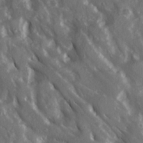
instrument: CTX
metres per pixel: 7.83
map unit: Ave
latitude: 15.5372
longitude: -131.0459
